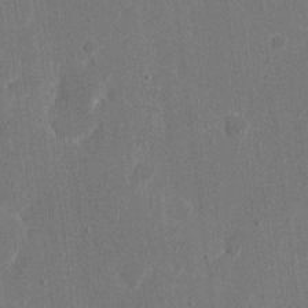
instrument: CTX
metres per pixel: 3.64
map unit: eHh
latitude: 7.0836
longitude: -67.2725
